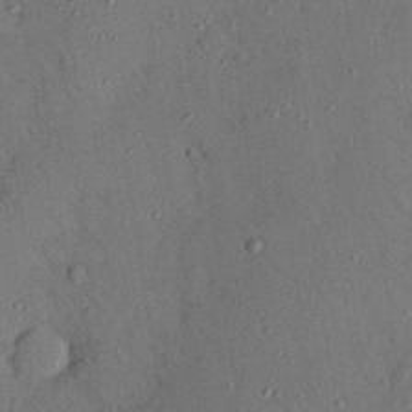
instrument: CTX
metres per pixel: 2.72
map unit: Nhu
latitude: 25.0647
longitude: -73.5372
